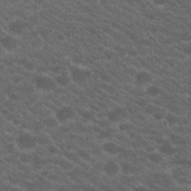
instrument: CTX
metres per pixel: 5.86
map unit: Hto
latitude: 19.8016
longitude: -35.9150
